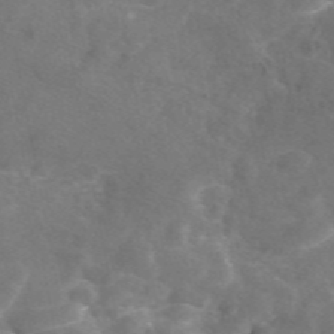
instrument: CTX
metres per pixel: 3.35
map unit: eAb
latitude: 46.7813
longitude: 117.3887
